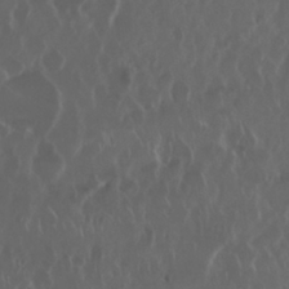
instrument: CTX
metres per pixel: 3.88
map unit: Nhu
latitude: 29.8961
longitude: -59.6883
